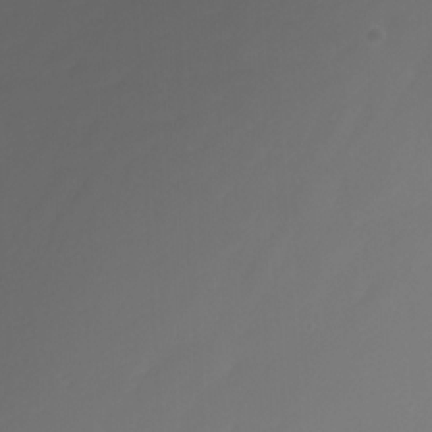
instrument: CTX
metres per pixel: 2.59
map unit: Nhu
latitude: -8.3117
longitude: -82.1011
